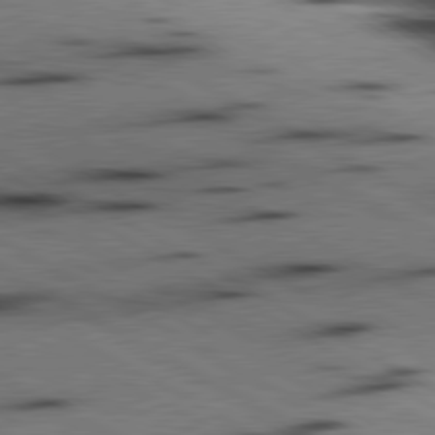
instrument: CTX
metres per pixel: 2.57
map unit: lApd
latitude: 80.3089
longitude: 162.4251
